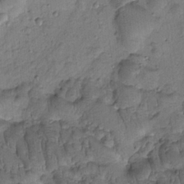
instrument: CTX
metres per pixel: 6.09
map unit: Htu
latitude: -3.0297
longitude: 173.2943
